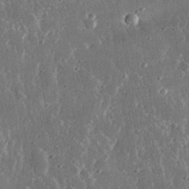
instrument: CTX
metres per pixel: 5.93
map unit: lHvf
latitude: 31.4049
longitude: -91.5749
